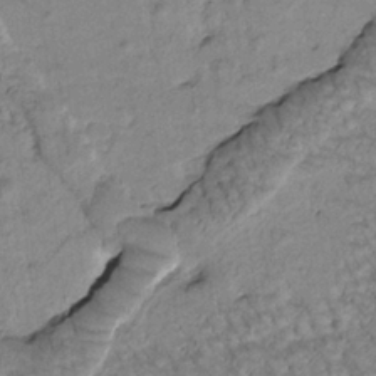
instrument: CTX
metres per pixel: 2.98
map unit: Htu
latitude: -1.1809
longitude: 173.1809
